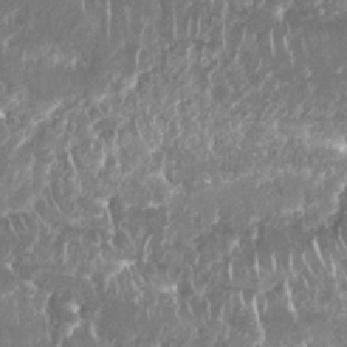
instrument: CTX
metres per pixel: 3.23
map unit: Nhu
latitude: 25.6316
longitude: -61.1214
